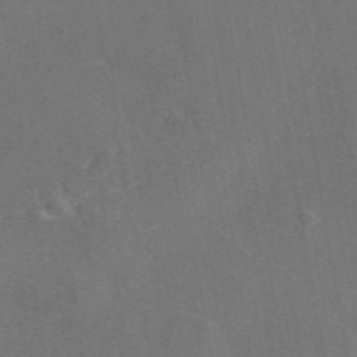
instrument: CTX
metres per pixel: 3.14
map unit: eAb
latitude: 46.8569
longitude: 109.2943
